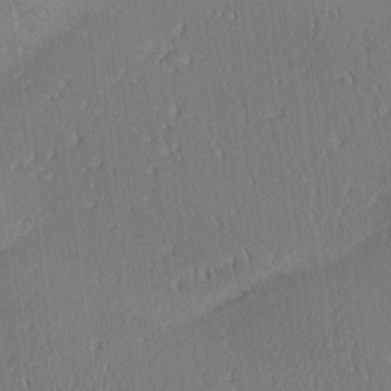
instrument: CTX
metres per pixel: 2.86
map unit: Ave
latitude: 2.4979
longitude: -114.9513
